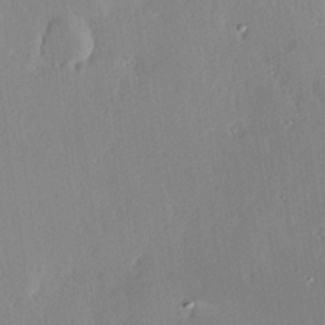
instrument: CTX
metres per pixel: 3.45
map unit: Hve
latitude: 25.0458
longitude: -93.4615
